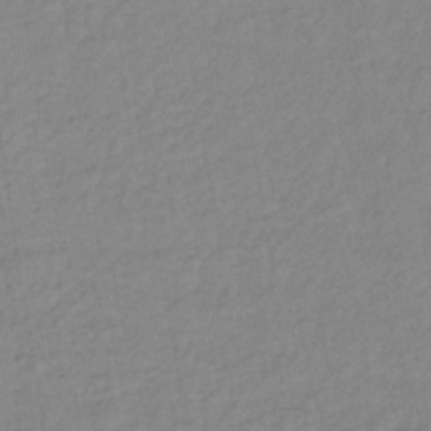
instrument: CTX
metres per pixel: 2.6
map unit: lHb
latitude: -37.1620
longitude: 68.7274
